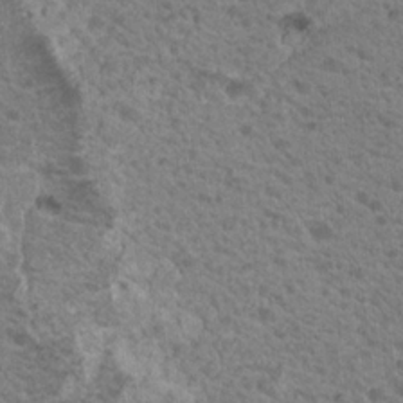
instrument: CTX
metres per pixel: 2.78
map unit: Nhu
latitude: 19.4426
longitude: -31.6127
